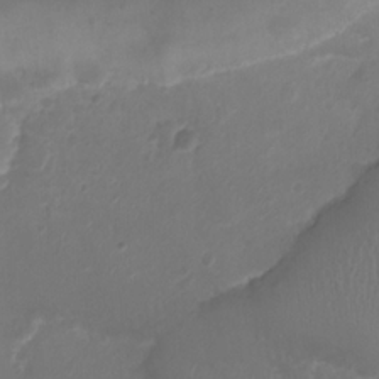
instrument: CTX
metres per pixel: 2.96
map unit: Ht
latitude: -1.9367
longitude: -19.6694
